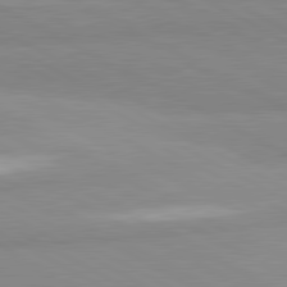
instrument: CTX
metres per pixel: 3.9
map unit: lApd
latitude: 81.0269
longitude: -179.4994
